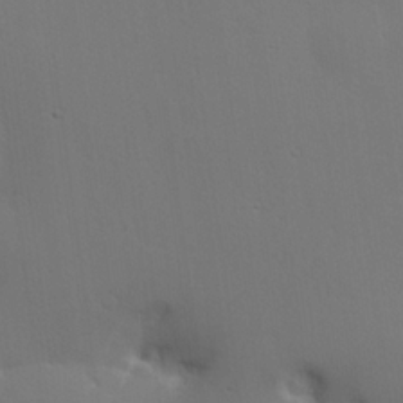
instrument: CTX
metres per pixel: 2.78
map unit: Hve
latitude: 23.1025
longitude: 145.8234
